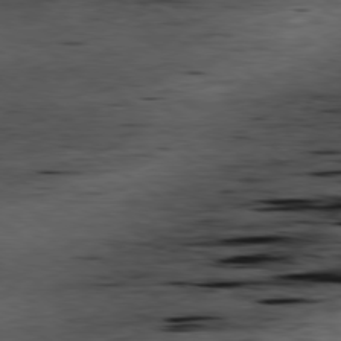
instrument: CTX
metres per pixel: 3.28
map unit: Ap
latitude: -79.7288
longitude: -91.6694
